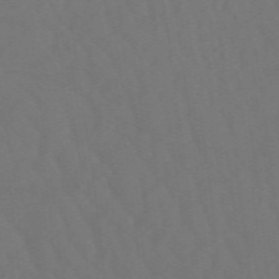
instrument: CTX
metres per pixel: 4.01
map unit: eHb
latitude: -49.5777
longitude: 83.8044
